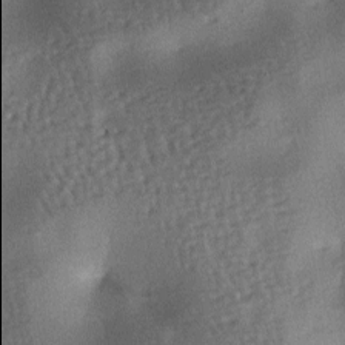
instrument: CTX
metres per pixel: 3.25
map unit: lAa
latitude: -7.1431
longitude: -125.9906
